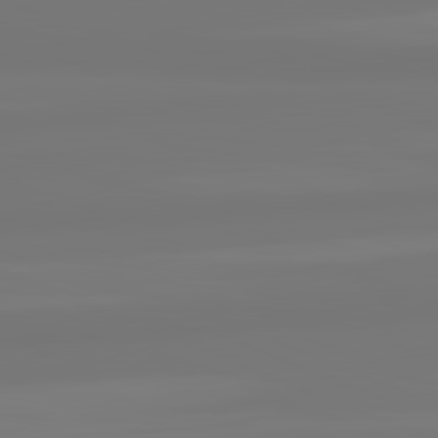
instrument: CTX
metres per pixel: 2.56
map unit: lApd
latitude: 82.0444
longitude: -176.0444
